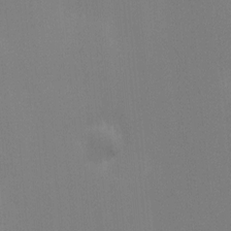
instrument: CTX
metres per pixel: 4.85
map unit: Ave
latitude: 2.4979
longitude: -112.6112
